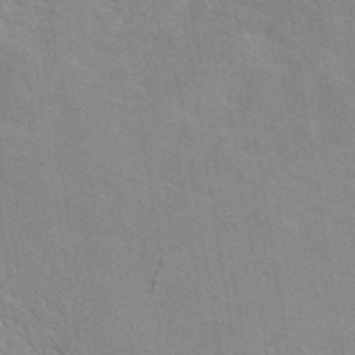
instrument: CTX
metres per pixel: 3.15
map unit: ANa
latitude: 41.9339
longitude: 51.2375
